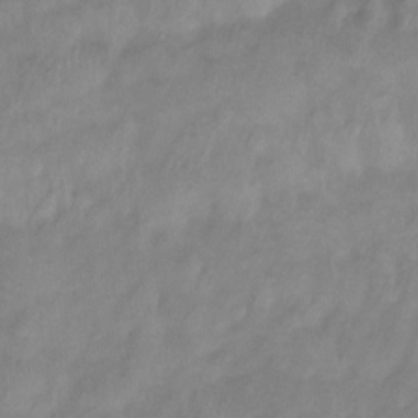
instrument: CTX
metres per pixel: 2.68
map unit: Htu
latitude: -15.0109
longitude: -45.8772
